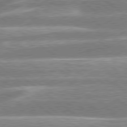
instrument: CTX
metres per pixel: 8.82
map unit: lApd
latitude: 79.2159
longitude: -158.8002
